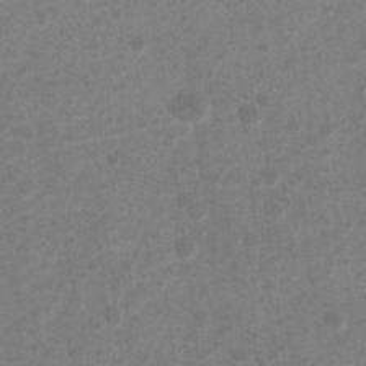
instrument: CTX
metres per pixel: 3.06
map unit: Nhu
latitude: 8.4979
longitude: -22.3089
